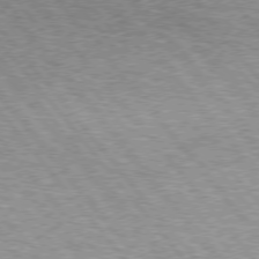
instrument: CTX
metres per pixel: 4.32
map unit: lApd
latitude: 75.1403
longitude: -77.1403
